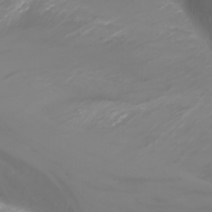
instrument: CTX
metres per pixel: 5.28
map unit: Nhu
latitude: -1.6722
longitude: -75.7072
